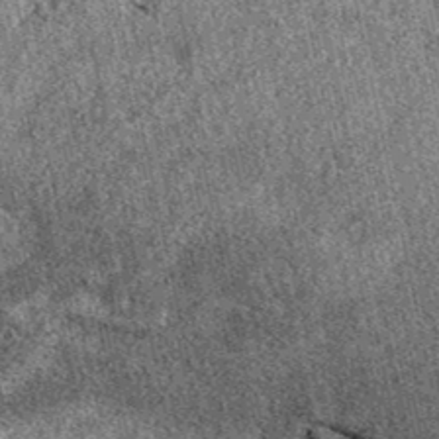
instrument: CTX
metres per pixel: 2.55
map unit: eAb
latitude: 39.9528
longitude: 109.6722
